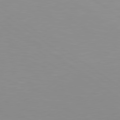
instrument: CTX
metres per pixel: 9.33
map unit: lApd
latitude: 79.6505
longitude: -124.4412
